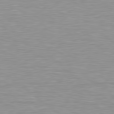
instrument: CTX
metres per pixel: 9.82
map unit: lApd
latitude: 79.3482
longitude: -88.9892
